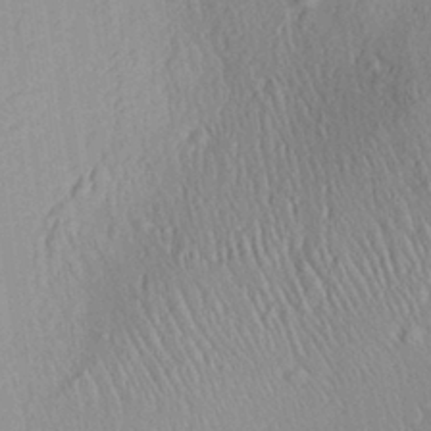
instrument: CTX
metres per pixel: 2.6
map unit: Aa
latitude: 28.3656
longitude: -135.8961
